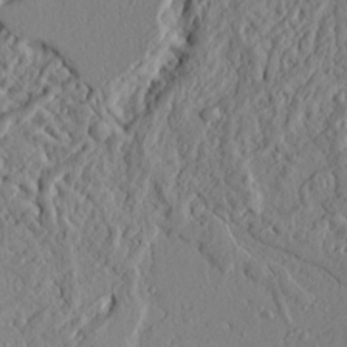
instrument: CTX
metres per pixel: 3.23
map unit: Ht
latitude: 7.0458
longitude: -77.9528
